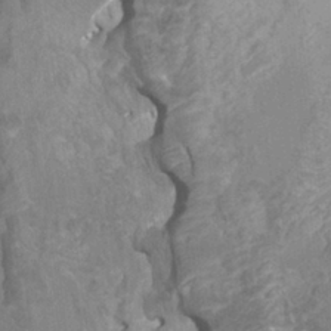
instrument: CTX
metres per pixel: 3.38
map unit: HNhu
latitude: 3.0458
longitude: 6.5951
